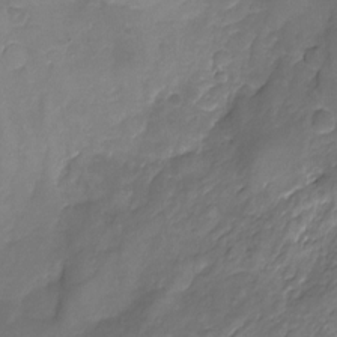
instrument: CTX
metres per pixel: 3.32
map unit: Nhu
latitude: -22.1228
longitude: -56.3278
